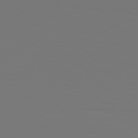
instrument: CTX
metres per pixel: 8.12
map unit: Hpe
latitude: 76.8758
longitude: -134.1200
